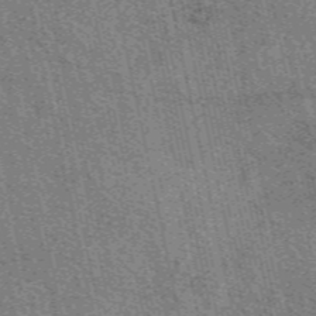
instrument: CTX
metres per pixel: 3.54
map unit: eAb
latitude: 50.6868
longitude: 114.3117
